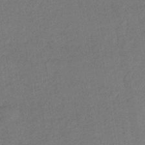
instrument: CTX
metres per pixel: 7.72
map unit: lHb
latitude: -36.7652
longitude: 71.3510
